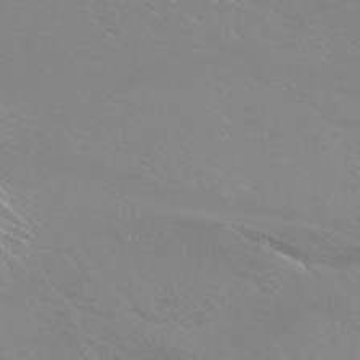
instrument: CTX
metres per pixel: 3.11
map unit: Nhu
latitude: -9.6155
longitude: -70.0822
